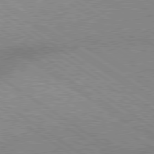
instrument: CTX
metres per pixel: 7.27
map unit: Hpe
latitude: 79.1592
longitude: -152.2334
